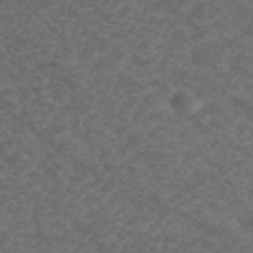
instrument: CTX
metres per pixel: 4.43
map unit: ANa
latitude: 38.8380
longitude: 24.1228
